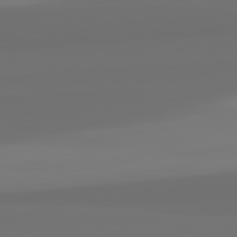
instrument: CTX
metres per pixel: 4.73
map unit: lApd
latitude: 82.6490
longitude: 162.2172
